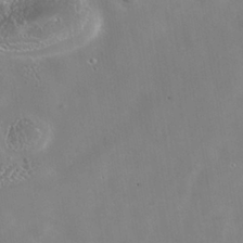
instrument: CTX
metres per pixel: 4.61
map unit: Nhe
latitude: -39.2754
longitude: -117.4804
